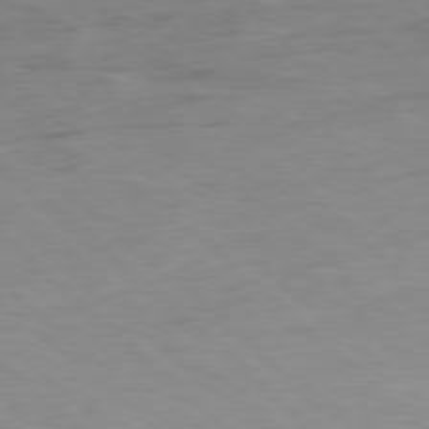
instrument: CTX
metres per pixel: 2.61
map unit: Hpe
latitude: -78.4629
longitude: -19.4048
